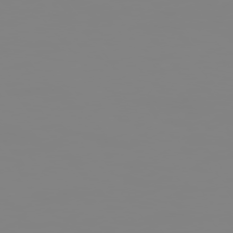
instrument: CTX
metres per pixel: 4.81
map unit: Hpe
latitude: 74.7813
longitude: -127.5938
